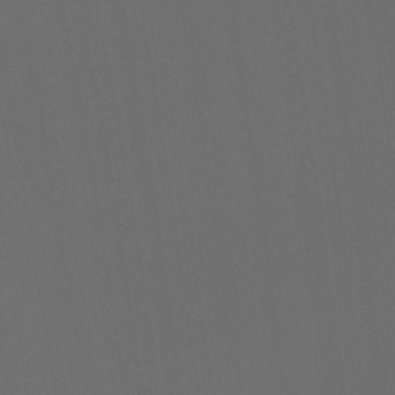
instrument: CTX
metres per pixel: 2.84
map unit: Hto
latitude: -7.9745
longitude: -48.3089
